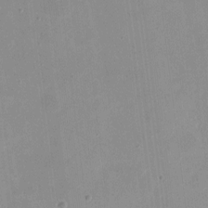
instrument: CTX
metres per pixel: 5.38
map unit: eHh
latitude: 4.2711
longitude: -68.2334
